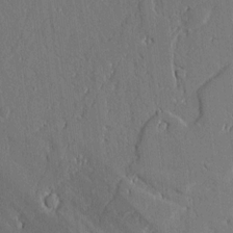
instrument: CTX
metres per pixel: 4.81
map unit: Aa
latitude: 10.0444
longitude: -129.9717
